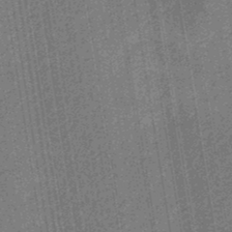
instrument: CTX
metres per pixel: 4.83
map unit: eHb
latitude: -30.2739
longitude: 70.2740
